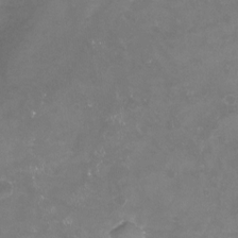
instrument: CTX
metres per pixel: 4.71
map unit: Nhu
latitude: -22.8786
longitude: -57.7638
